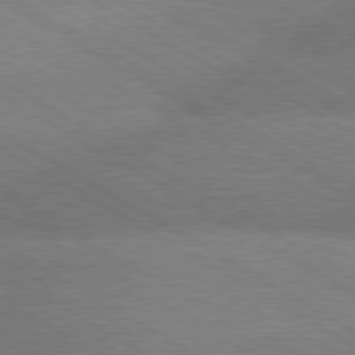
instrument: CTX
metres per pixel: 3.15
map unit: lApd
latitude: 79.8395
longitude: -153.3671
